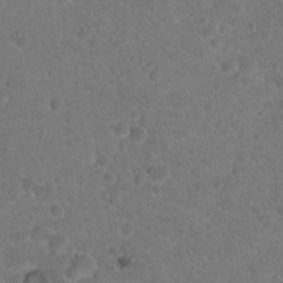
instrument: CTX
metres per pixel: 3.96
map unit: Hto
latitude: 19.0458
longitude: -34.3467
